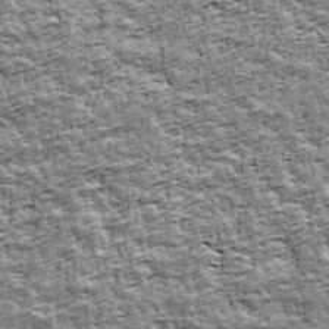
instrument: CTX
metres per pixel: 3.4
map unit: Ave
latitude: 42.4979
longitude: -111.7261
